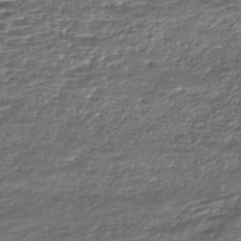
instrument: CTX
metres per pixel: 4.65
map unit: HNhu
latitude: -46.3684
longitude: 105.8233
